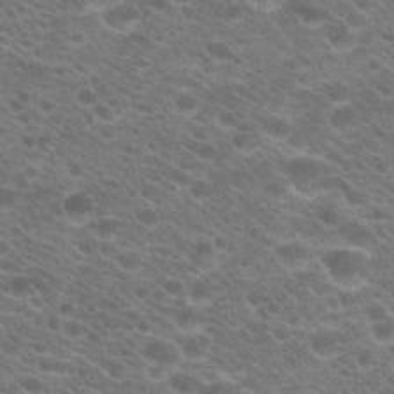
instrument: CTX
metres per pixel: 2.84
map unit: Hto
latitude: 21.0081
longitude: -37.4805
